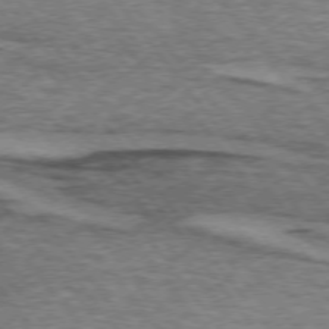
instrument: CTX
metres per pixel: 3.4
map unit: lApd
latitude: 73.8206
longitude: -76.7813
